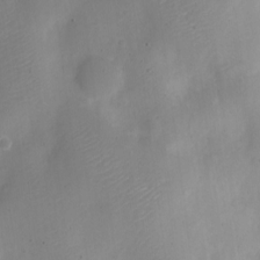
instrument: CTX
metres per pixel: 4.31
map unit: Nve
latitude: -22.9164
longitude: 106.5007
